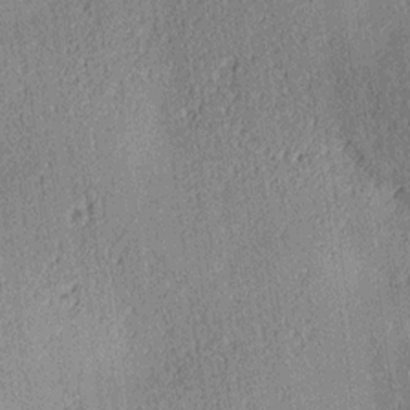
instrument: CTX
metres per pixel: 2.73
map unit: lAa
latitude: 12.9703
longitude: -107.6505
